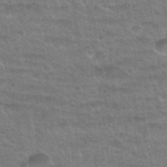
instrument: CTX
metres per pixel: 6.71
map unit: Nhu
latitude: 31.8962
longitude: -52.0444
